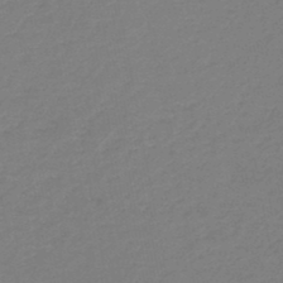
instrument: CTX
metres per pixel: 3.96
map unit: HNb
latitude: -46.8030
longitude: 56.0850
